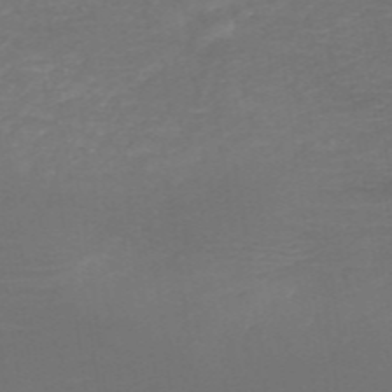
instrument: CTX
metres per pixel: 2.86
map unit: HNb
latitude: -50.1606
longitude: -45.4048
